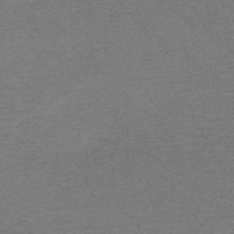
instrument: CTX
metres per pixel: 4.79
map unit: HNb
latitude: -52.8974
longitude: -43.2726
